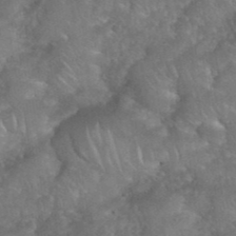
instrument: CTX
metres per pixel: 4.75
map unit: eHh
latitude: 39.6694
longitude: -58.4412
